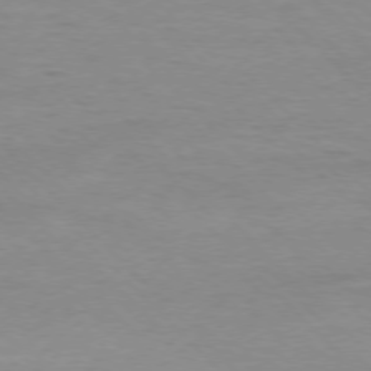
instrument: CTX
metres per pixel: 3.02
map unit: Ap
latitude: -77.3321
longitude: -92.8191
